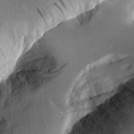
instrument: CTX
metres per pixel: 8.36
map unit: Aa
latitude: 12.5357
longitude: -126.3845
